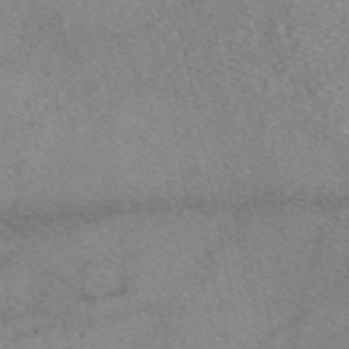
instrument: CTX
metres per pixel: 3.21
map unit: eAb
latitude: 49.0647
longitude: 109.9556
